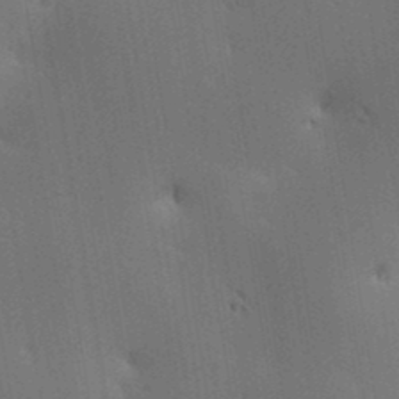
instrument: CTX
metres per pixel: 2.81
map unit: lAa
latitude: 11.7261
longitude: -108.4223
